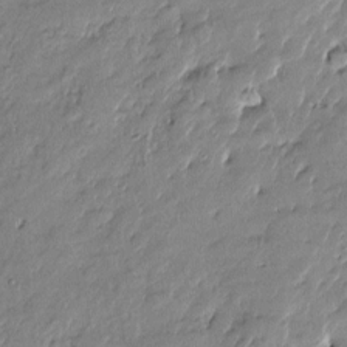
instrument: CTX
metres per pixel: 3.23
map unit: Htu
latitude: -6.4440
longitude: 176.9542
